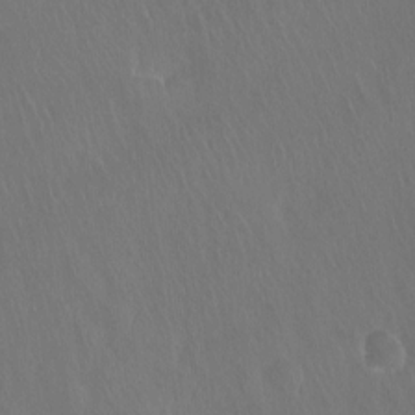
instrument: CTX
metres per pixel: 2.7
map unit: Hto
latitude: -13.1809
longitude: -41.7449
